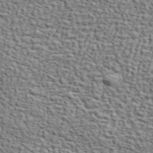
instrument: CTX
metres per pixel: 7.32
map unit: ANa
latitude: 46.3845
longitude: -84.5168
